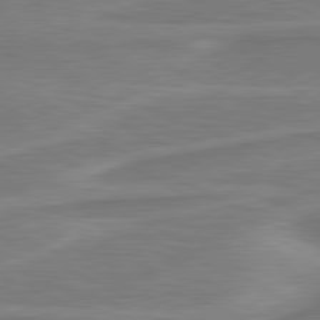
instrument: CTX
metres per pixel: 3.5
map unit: lApd
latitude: 81.0647
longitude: 172.7274
